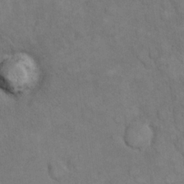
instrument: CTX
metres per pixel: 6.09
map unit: eHh
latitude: 21.0459
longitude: -59.1970
